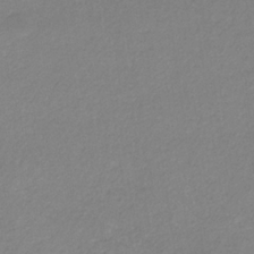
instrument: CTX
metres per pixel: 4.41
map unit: eHb
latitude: -31.6722
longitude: 68.2550
